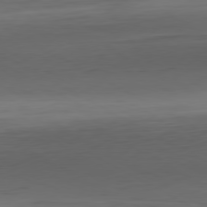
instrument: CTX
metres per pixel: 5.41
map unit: Hpe
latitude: -80.6897
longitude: 18.5007
